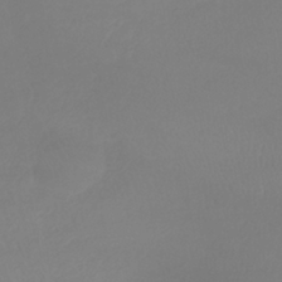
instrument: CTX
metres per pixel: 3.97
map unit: lHb
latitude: -37.8422
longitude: 68.2550
